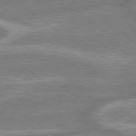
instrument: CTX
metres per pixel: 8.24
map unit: lApd
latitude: 79.3482
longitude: -171.0836
